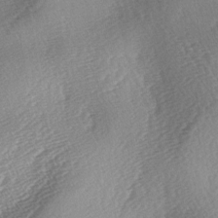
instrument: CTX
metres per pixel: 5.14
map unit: lAa
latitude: -3.8233
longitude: -126.4034
